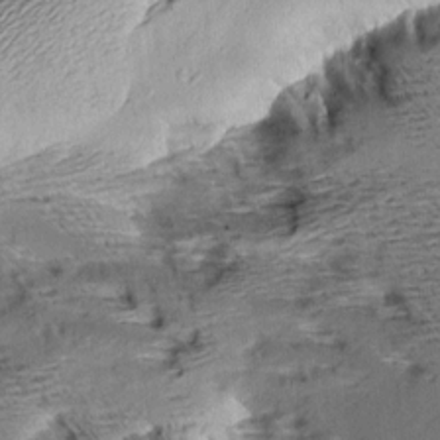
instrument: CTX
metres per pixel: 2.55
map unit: Aa
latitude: 9.1214
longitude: -141.1214
